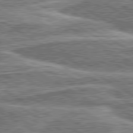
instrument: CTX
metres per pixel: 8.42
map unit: lApd
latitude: 80.4601
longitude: 172.1417
